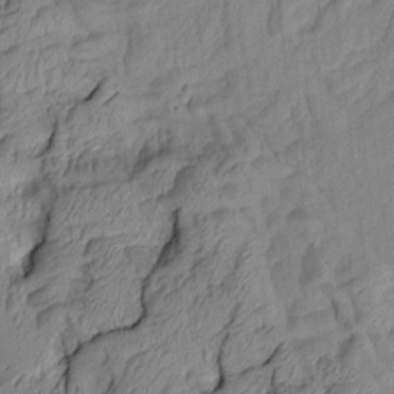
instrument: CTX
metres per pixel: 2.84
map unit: Aa
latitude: 7.4426
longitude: -128.3089
